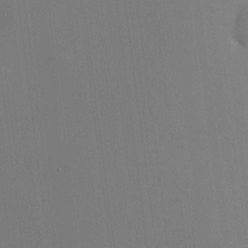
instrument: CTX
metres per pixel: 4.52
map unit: HNhu
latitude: 8.3090
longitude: 14.8408
